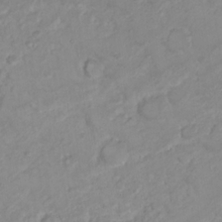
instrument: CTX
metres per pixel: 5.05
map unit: Nhu
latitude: 22.9892
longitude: -62.7247
